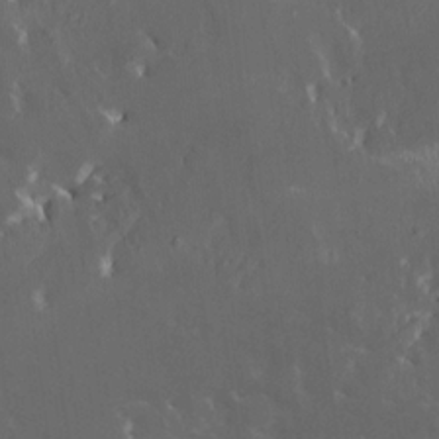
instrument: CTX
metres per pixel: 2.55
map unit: HNhu
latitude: 4.6113
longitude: 13.6911
